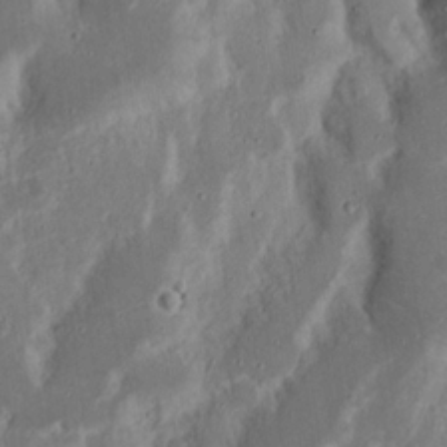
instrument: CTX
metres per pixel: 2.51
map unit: Nhu
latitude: 18.3278
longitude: -73.5560
